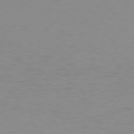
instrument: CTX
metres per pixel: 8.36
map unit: Hpe
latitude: 78.0633
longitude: -139.5182
